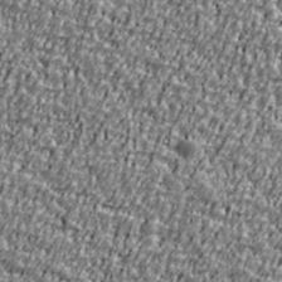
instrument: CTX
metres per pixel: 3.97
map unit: Ave
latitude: 41.0080
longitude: -111.9906
